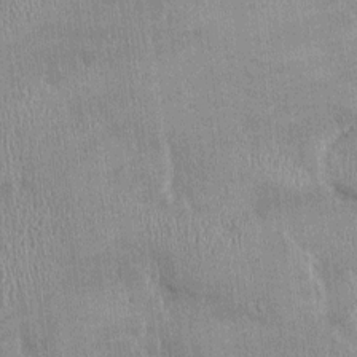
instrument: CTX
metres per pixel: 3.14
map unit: Ht
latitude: -2.7841
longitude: -14.1767
